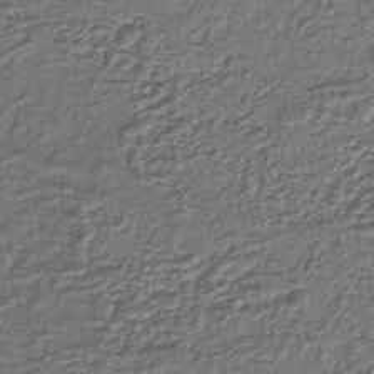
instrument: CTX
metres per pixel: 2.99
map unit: lHb
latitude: -39.9745
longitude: 61.1620
